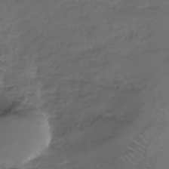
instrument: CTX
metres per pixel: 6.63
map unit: Nhe
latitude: -33.1998
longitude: -92.7435
